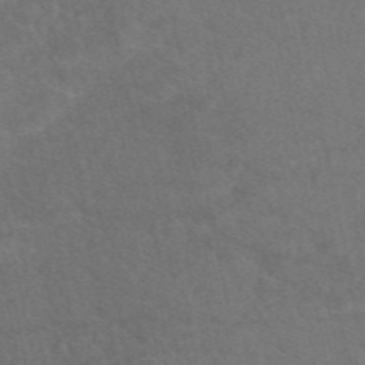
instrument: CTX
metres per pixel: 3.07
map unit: eAb
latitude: 48.8758
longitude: 118.3495
